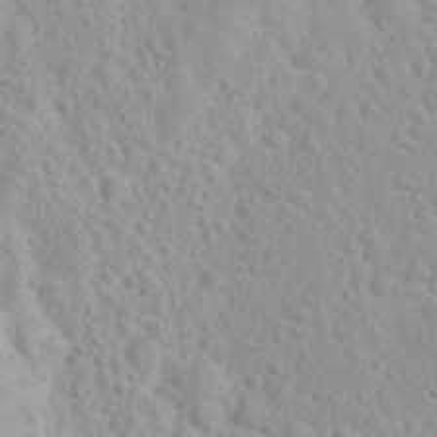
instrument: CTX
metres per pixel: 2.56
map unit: eHh
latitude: 31.8395
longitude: -60.0444
